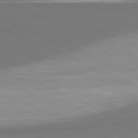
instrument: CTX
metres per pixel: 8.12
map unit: lApd
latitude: 81.4993
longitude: 156.4440
